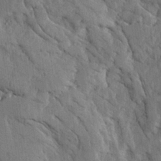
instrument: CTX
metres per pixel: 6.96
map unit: Ave
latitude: 23.6316
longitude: -133.7828
